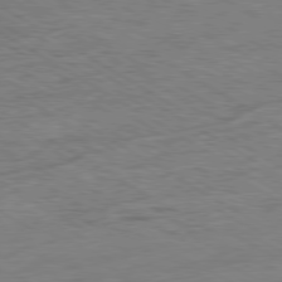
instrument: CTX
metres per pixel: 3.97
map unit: Ap
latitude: -80.4062
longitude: -78.0255
